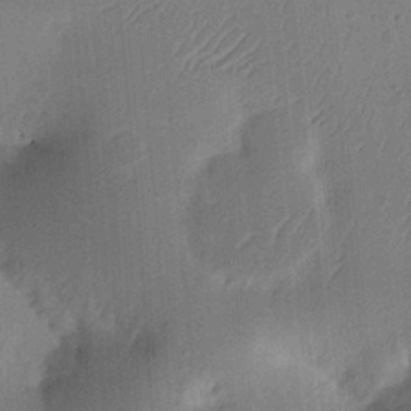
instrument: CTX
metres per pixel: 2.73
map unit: Nhu
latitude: 15.3482
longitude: -75.1214
